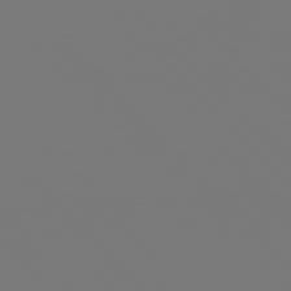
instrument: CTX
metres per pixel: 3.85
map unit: Hpe
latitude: 76.7435
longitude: -162.2334
